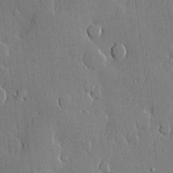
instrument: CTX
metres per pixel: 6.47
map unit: lHvf
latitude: 20.4601
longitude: 145.5021
